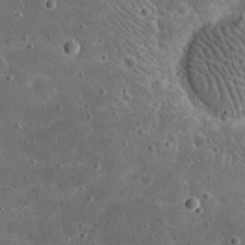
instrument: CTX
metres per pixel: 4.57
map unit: eHh
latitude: 20.8947
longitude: -65.4237
